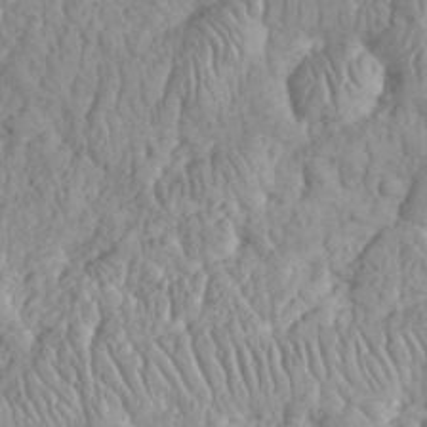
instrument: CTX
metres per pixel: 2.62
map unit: eHh
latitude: 32.7057
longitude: -64.9325
